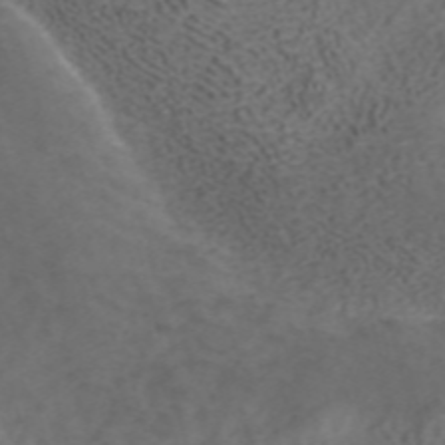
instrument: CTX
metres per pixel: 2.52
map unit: ANa
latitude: 42.3278
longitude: 33.6344
